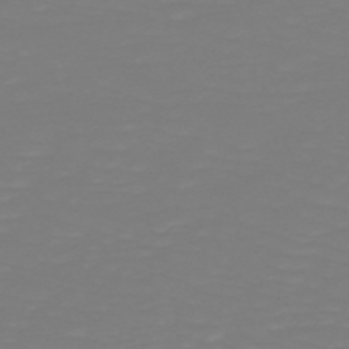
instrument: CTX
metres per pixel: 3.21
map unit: HNb
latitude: -49.5588
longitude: -50.4223
